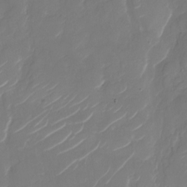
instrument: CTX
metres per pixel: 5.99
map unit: Nhu
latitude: -29.4266
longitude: -71.6694
